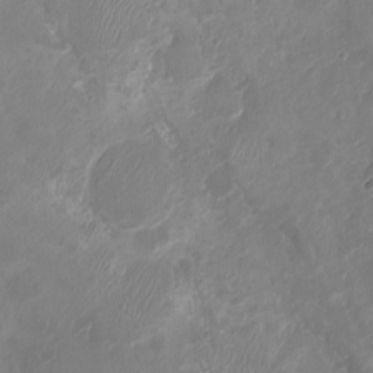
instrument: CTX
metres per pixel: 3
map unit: Ht
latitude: -2.8219
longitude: -20.6680
